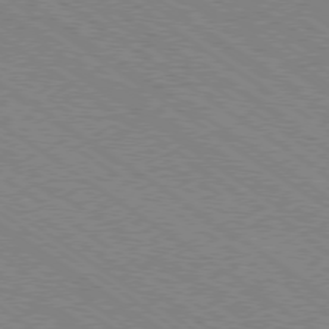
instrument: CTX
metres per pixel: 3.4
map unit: Ap
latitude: -78.9352
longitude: -79.9717
